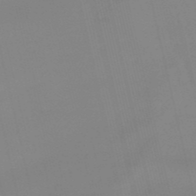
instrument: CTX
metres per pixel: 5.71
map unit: lHb
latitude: -48.8219
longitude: 76.3684
